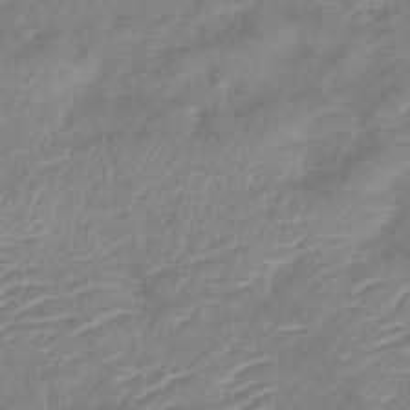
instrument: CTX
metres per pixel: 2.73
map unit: lHb
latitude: -40.4251
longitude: 77.1053
